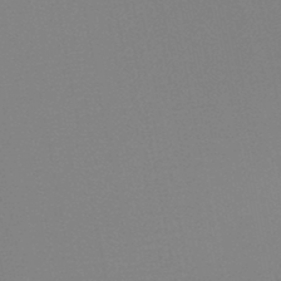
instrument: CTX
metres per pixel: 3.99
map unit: HNb
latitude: -46.3495
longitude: -43.3482
